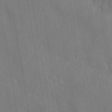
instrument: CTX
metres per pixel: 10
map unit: HNhu
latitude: -39.5588
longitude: 107.0865
